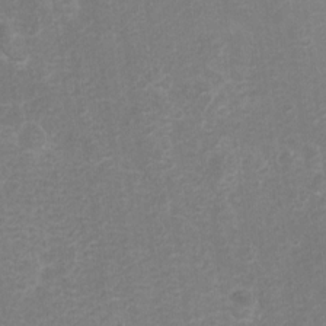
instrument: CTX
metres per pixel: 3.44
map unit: Hto
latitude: 4.6301
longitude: -32.1200
